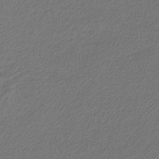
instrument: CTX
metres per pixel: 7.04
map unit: lHb
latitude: -42.8785
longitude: 61.4265
